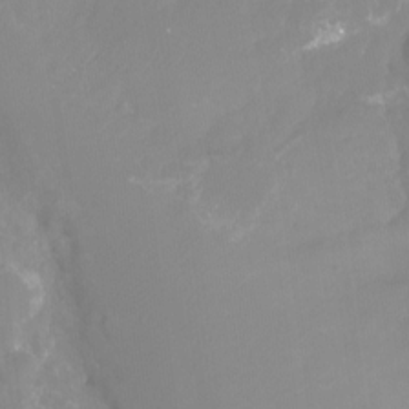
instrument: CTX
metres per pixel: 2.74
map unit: Ht
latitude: -15.2943
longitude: -54.8569
